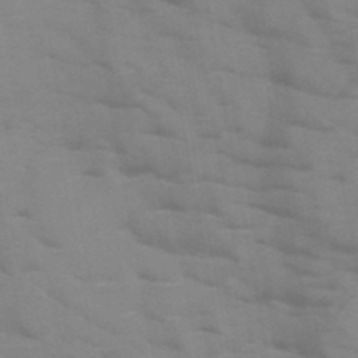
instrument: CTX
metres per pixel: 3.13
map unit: HNb
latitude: -46.8975
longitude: -47.8206
